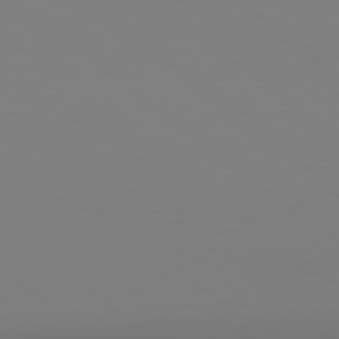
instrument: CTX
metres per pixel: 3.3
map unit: Hpe
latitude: 78.3090
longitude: -134.1011
